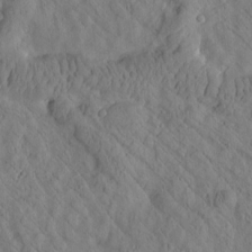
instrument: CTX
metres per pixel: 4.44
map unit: Htu
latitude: 1.5749
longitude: 176.1417
